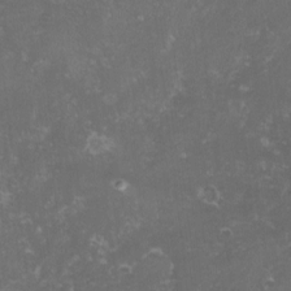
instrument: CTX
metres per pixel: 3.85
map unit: lHvf
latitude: -14.1984
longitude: -99.1592
